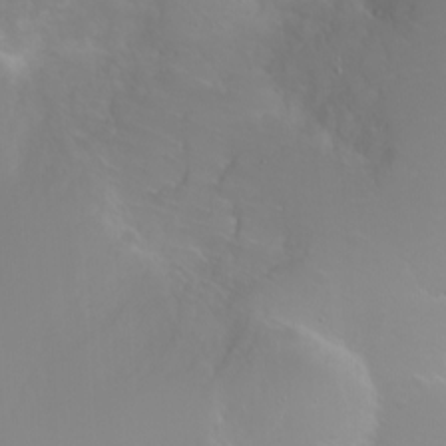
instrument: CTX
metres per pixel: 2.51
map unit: Ht
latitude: -1.6722
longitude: -61.3292
